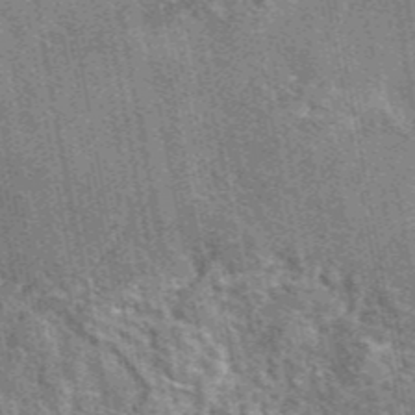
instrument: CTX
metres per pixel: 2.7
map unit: eAb
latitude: 45.6127
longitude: 110.6329
